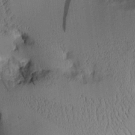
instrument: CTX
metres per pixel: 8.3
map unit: Aa
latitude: 10.4601
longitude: -127.9717
